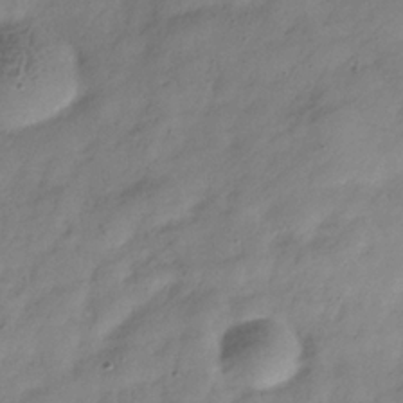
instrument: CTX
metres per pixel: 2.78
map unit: Hve
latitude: -32.0850
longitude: 89.8611
